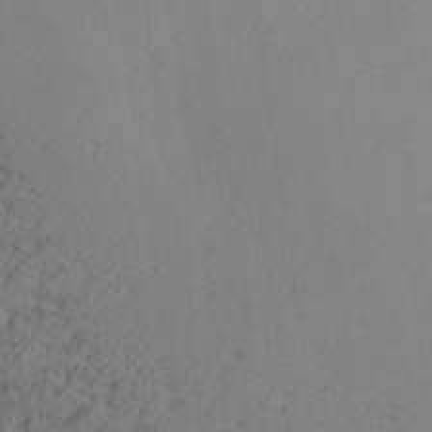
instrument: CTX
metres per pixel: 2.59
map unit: Aa
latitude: 27.4427
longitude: -137.2537
